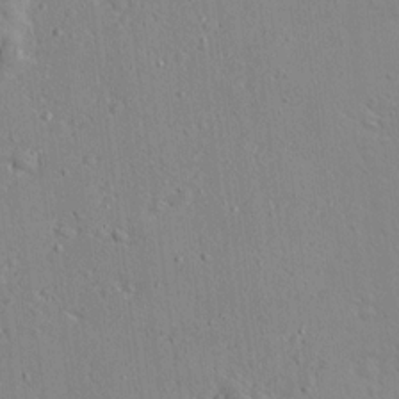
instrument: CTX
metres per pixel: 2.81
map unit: Ave
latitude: 14.0255
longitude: -139.4804
